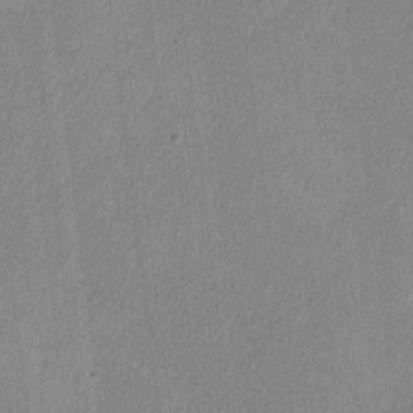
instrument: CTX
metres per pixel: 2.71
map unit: lHvf
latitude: -12.1606
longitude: -100.8947
